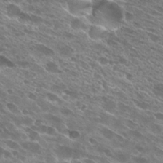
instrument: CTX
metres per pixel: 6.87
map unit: Hto
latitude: 28.5923
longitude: -43.6316
